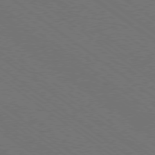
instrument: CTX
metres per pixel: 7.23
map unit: Ap
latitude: -79.3698
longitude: -64.3278
